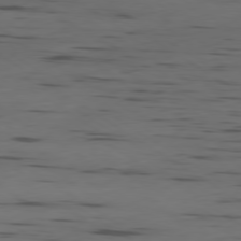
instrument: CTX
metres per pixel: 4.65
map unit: Ap
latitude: -79.8800
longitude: -61.9339
